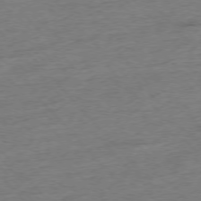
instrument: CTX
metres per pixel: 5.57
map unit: Hpe
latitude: -76.6141
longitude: -11.5938
